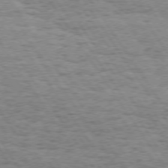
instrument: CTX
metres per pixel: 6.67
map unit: Hpe
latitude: 73.6127
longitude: -130.8569
